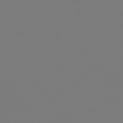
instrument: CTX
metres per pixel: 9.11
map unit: Hpe
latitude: 77.9339
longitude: -138.1956
